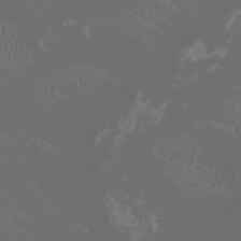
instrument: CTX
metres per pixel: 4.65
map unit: HNhu
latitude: 0.9702
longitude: -2.6490
